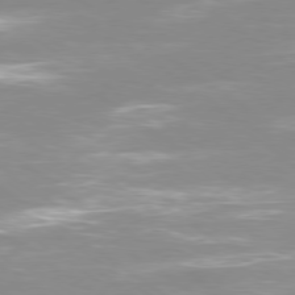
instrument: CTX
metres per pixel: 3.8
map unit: Ap
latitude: -79.5399
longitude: -66.3845
